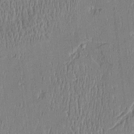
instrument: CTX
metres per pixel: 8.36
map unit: Htu
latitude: -5.2187
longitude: 175.2942
